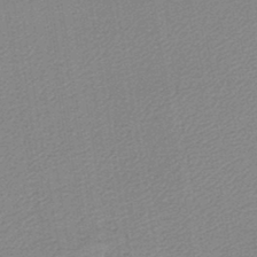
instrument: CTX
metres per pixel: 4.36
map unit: lHb
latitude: -44.2173
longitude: 64.5007
